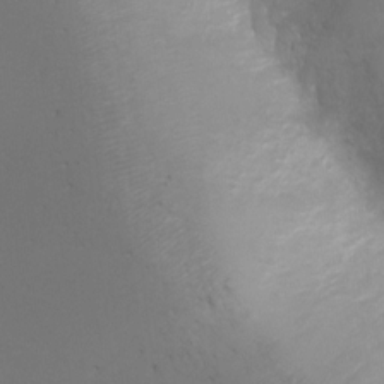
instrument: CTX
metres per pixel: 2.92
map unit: Ht
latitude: -7.1809
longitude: -20.8002
